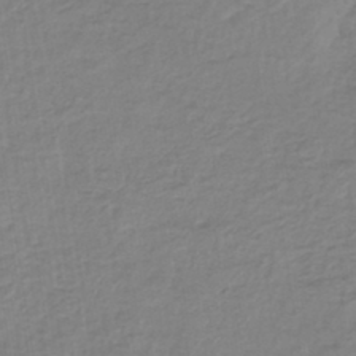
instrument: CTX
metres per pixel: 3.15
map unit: lHb
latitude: -42.1605
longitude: 71.0675
